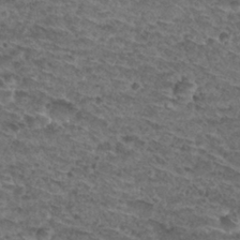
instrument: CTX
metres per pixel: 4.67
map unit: Nhu
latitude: 29.9339
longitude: -49.5560
